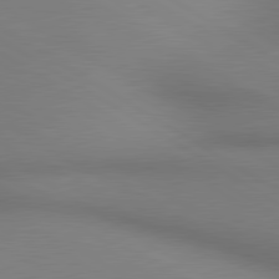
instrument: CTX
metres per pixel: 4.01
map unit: lApd
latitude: 80.4412
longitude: 134.4818
